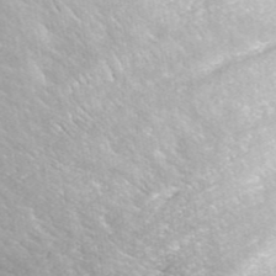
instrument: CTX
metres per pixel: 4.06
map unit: ANa
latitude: 43.2159
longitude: 29.1998
